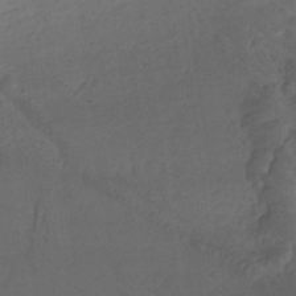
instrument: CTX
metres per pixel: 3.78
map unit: lHb
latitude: -32.0472
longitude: 64.1984
